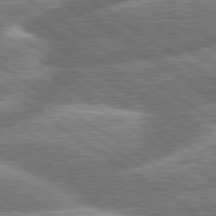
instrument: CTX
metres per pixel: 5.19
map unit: lApd
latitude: 79.9528
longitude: -158.9892
